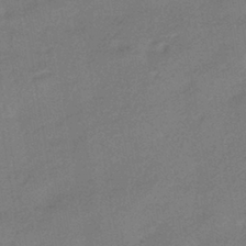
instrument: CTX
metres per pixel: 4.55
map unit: HNhu
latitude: -41.8233
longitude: 92.2550
